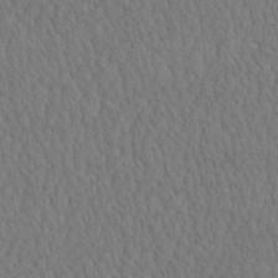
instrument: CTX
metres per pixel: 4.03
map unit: eHh
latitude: -2.8219
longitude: 15.5210
